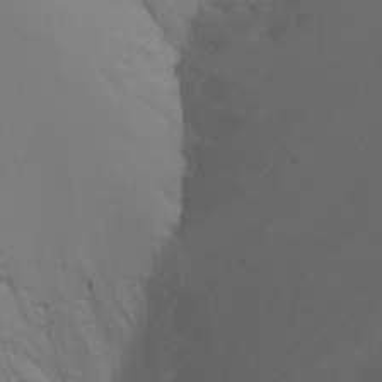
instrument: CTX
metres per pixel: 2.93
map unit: Ht
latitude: -8.8408
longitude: -32.4790
